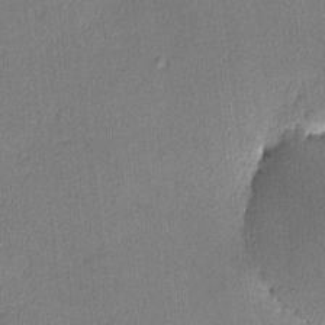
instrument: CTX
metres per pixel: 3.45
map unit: lHvf
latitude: -12.3684
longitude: -100.5546
